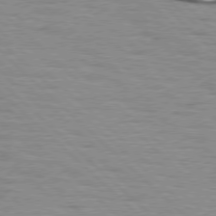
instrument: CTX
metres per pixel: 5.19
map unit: lApd
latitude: 77.2537
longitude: -49.3293
